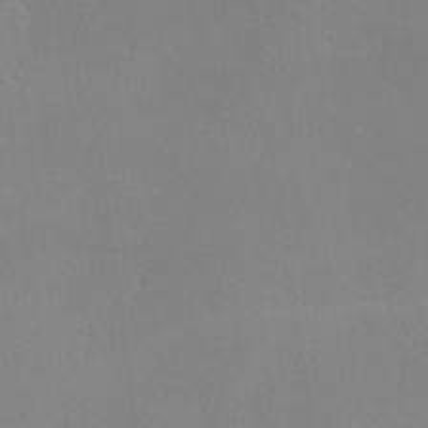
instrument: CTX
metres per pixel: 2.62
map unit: lHvf
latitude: -10.8408
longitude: -102.1200
